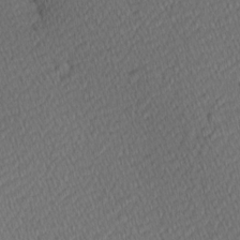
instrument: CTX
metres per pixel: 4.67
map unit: Hve
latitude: 12.4790
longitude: -90.4412
